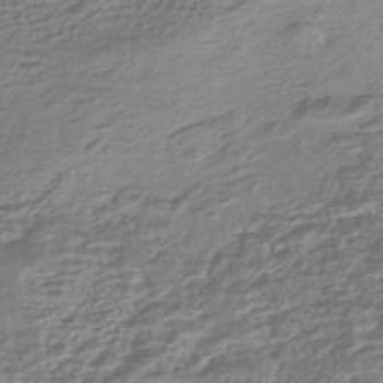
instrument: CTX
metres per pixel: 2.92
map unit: HNhu
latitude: -43.2942
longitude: 103.7100
